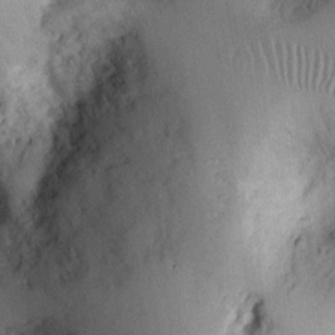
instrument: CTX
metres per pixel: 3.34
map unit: Ht
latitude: 8.1578
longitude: -75.3293
